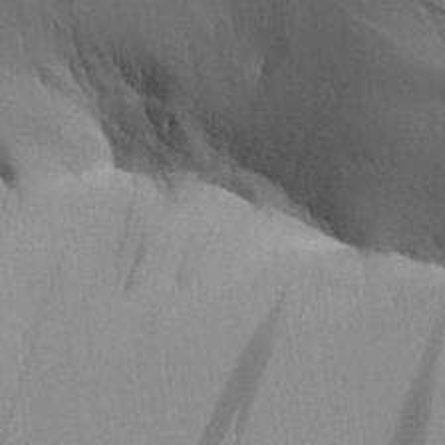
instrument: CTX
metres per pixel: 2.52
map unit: Aa
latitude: 26.2334
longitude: -132.2712
